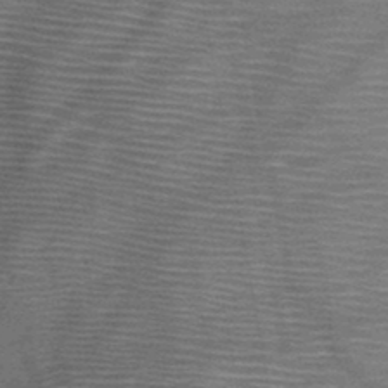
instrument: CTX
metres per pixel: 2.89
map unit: HNb
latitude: -46.6518
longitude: -40.0633
